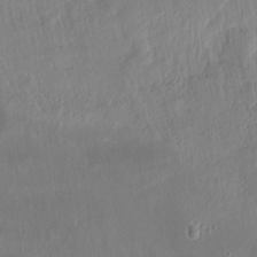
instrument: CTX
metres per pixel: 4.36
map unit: Hto
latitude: -13.1998
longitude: -42.1200
